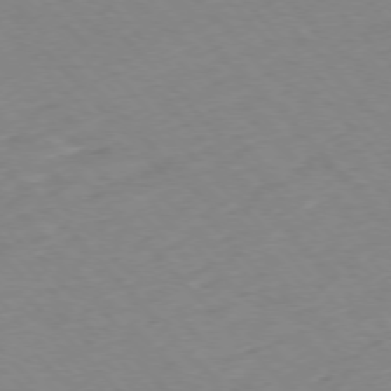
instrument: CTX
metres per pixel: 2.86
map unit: Hpe
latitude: -76.6330
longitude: -17.2348
